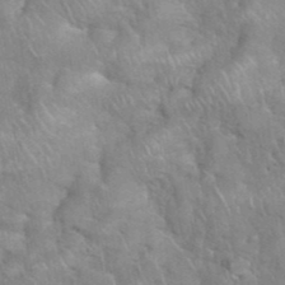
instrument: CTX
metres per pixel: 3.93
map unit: eHh
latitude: 39.0080
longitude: -57.9528
